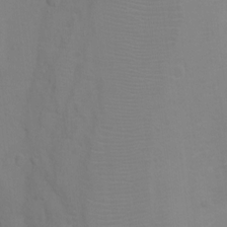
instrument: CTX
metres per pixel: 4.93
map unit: Ht
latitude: 2.9324
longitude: -28.7813
